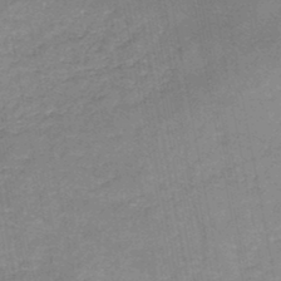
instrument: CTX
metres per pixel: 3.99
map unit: HNb
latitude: -46.0283
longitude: -37.3293
